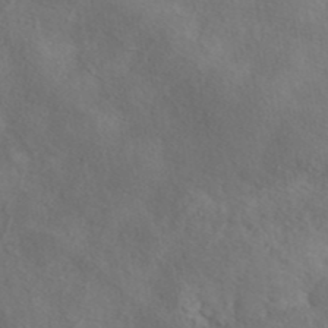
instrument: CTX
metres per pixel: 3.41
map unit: ANa
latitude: 42.3656
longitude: 52.6707
